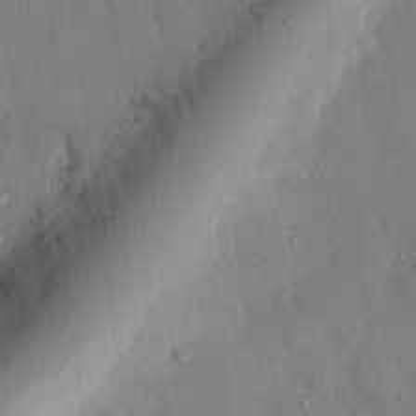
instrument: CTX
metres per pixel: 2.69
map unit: eHh
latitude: 26.3278
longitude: -76.0633
